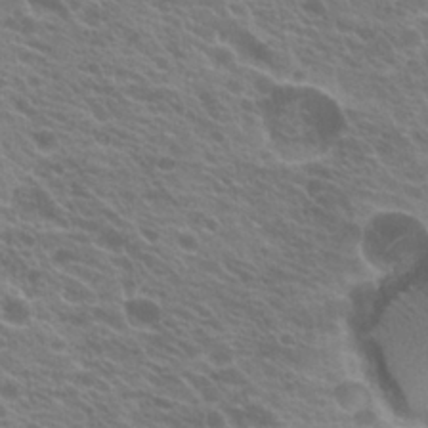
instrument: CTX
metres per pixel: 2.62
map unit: Hto
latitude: 23.2159
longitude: -35.6127
